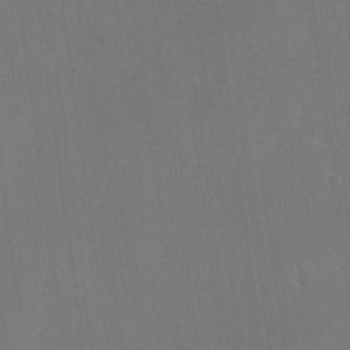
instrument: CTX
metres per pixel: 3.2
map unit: eHh
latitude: 19.1592
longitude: -67.6693
